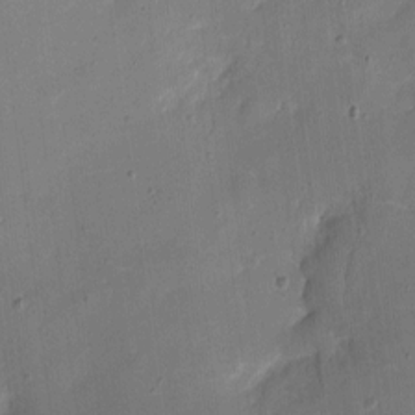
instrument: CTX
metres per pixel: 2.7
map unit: eHh
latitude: 5.2537
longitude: -68.4034
